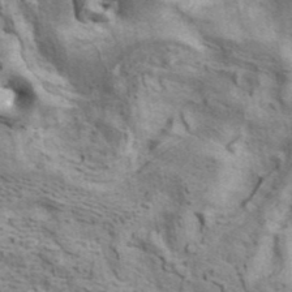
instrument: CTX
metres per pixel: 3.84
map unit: ANa
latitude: 41.4615
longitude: 16.1417
